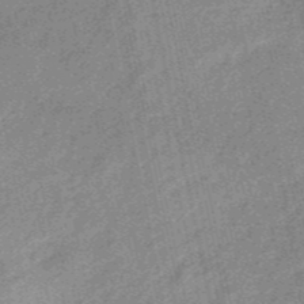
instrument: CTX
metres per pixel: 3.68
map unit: HNb
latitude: -53.4643
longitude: -48.8569
